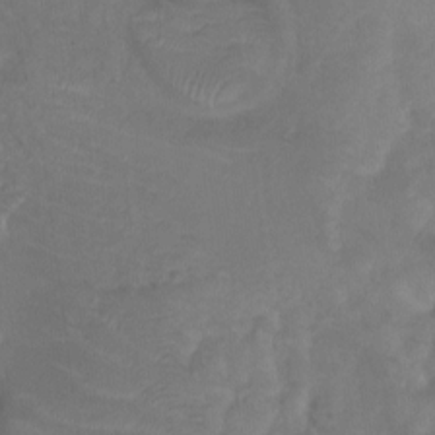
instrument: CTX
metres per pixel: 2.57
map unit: Nhu
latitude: -12.4629
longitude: -41.8394
